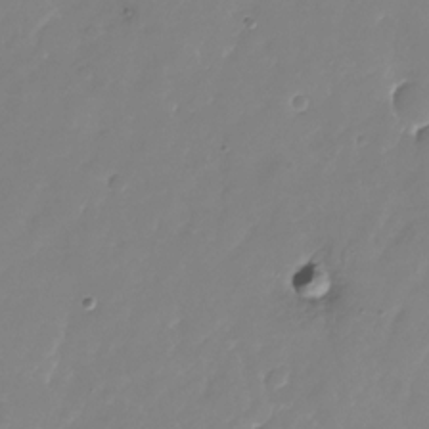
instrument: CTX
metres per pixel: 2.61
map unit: Nhu
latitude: -24.7274
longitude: -69.4616
